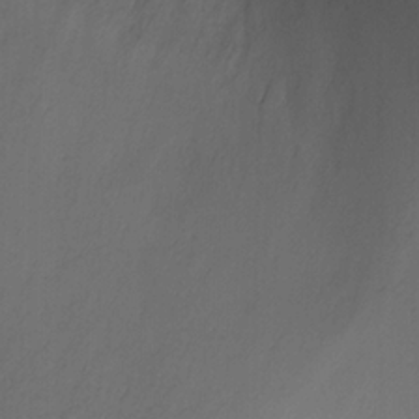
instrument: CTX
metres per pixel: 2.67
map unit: Ht
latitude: 0.9136
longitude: -21.3104
